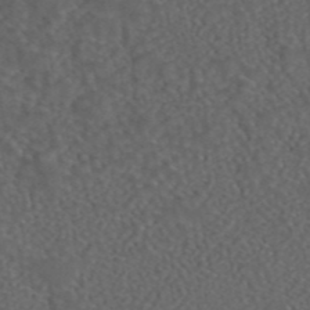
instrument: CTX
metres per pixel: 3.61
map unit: ANa
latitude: 44.4790
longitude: 24.1606
